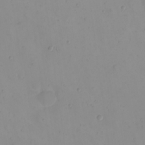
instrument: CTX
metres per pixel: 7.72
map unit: eHh
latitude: 21.5371
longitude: -64.1011
